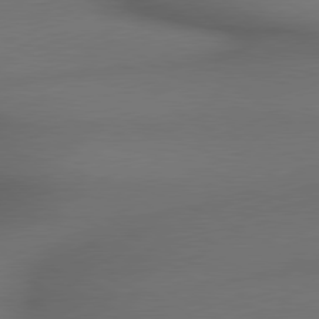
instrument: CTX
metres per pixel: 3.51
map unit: lApd
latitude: 79.4994
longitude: -173.0647
